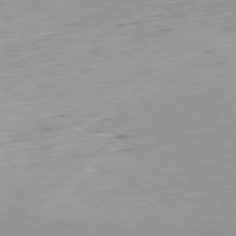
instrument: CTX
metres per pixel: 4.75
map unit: Ap
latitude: -80.1228
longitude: -69.0270
